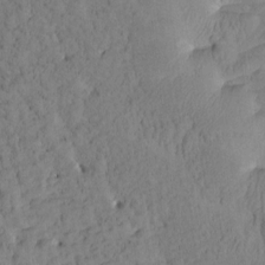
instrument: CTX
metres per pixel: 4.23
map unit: Htu
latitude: -4.0661
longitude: 173.7666
